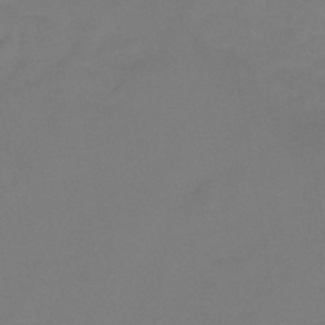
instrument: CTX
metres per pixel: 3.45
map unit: HNb
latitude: -46.0661
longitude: -35.8205
